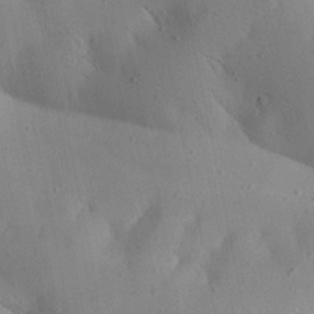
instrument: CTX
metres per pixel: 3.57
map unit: Aa
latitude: 25.0458
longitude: -143.0836
